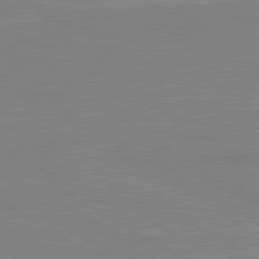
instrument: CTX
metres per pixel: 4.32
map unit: lApd
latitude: 80.3278
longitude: 122.5574
